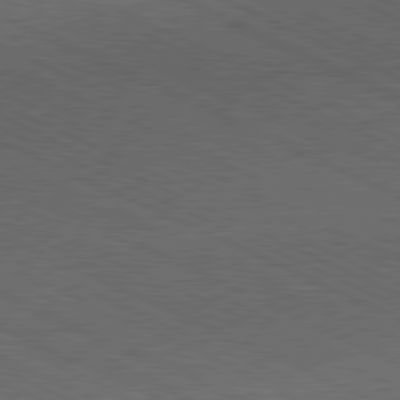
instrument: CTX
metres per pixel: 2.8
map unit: Hpe
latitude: -81.9367
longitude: 18.5196
